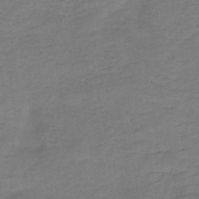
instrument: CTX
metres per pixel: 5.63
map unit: HNb
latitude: -47.8422
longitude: -38.5735
